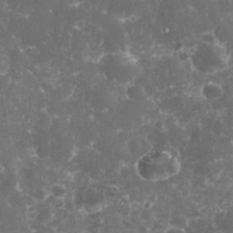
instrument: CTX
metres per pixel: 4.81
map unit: eHh
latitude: 33.2348
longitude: -62.5546
